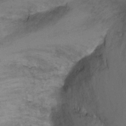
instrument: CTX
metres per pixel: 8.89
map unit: Ht
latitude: -6.2361
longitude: -36.0633
